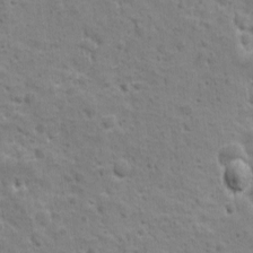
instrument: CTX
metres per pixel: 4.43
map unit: Ave
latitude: 10.4979
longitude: -104.7058
